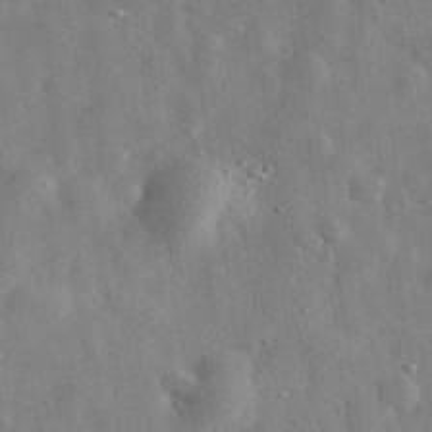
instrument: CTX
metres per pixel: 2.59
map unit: eHh
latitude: 32.9703
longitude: -77.9150
